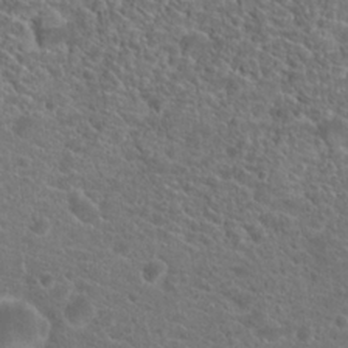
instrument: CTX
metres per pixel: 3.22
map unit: Hto
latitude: 19.5182
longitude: -36.9703
